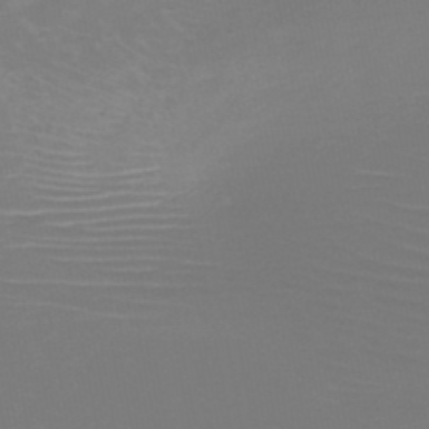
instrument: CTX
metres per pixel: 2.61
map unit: HNb
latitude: -46.7274
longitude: -43.4049
